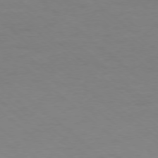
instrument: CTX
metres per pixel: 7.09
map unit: Ap
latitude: -78.4251
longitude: -98.2144
